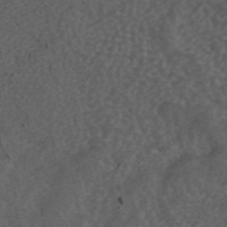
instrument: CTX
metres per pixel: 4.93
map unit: ANa
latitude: 41.9528
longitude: 55.6533
